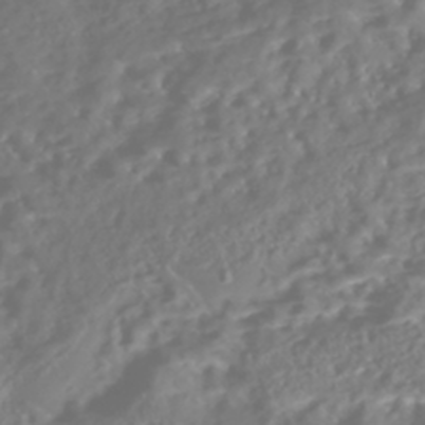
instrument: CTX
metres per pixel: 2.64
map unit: Nhe
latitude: -46.0472
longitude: 151.5966
